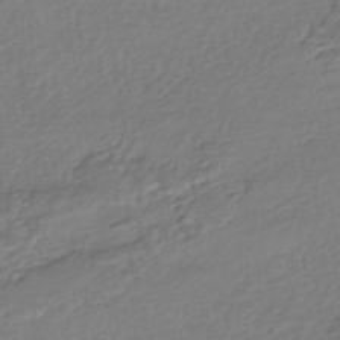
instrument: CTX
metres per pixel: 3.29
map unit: HNhu
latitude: -44.9164
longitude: 95.5210
